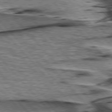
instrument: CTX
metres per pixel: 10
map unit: lApd
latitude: 76.7057
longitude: -71.6316
